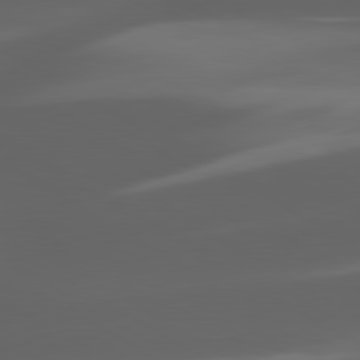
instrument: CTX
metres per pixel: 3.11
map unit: lApd
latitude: 80.1200
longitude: -144.4223
